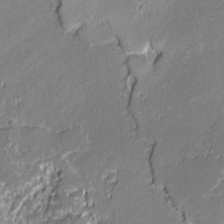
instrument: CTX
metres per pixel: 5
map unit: lAvf
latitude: -0.5196
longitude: -108.7057
